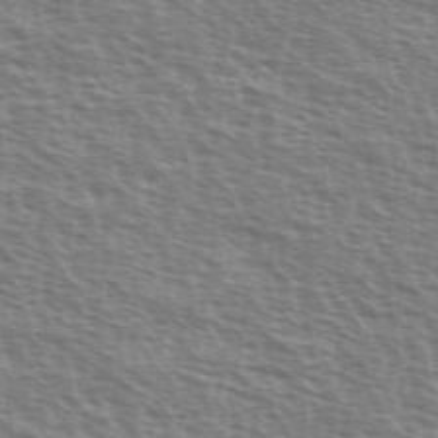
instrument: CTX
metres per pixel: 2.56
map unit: Ave
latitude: 37.8772
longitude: -112.9136
